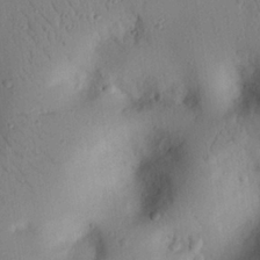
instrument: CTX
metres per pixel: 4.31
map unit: eHh
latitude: 25.6882
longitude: -76.4601
